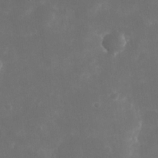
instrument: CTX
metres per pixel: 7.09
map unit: eHh
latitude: 20.3468
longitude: -68.7246
